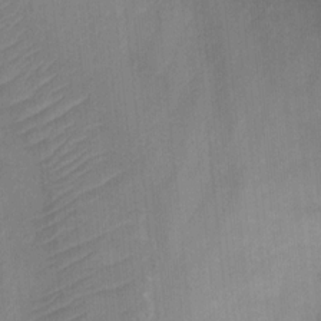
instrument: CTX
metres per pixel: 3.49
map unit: Ht
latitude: 0.8002
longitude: -34.5356
